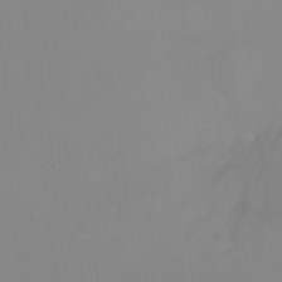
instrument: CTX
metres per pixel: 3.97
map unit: Ht
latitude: -15.1054
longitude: -50.1955
